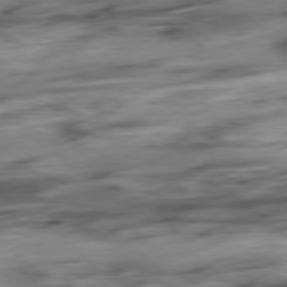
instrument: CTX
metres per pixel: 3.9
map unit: Hpe
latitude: -78.8786
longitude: -18.7435
